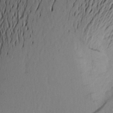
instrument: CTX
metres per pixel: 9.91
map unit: Aa
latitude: 21.4238
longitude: -146.5546
